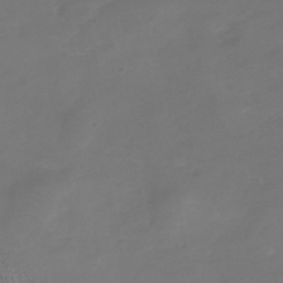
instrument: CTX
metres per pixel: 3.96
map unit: eHh
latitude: -39.0864
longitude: -26.6113
